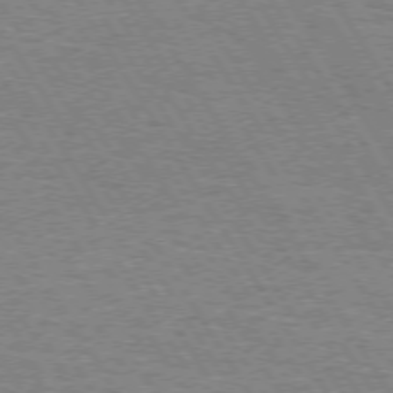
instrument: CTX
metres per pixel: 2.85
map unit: Hpe
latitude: 73.5749
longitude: -129.1403
